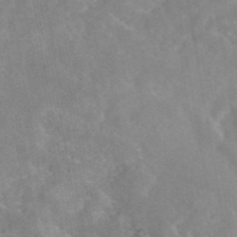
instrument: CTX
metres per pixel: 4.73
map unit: eAb
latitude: 45.6127
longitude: 126.3684
